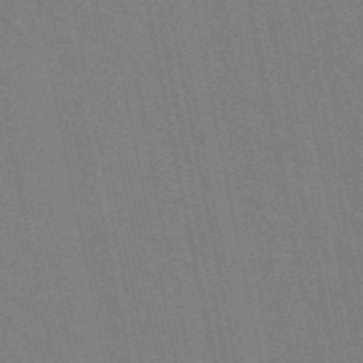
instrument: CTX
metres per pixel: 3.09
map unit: ANa
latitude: 48.4979
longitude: -75.9906
